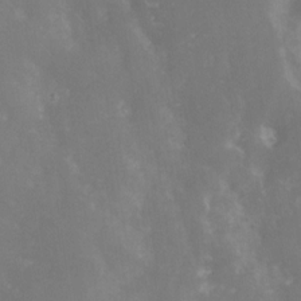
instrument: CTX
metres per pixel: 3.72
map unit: Nhe
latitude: -27.1620
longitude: -109.4426
